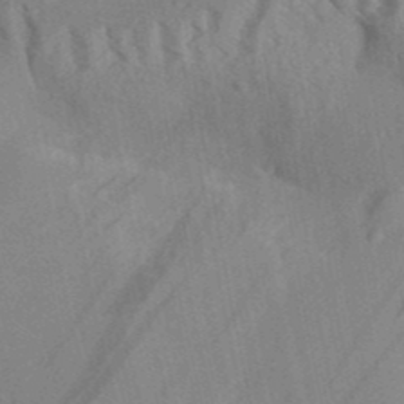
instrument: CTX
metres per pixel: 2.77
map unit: Aa
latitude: 31.3293
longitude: -138.8569
